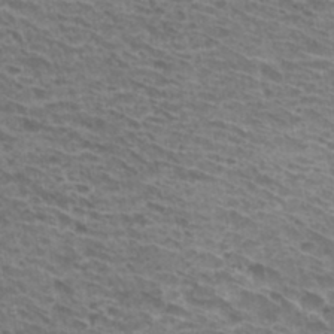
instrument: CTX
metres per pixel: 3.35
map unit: Hto
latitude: 32.1578
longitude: -41.8583
